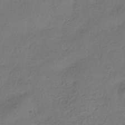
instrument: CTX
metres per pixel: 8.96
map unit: HNhu
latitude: -39.6722
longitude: 102.8408
